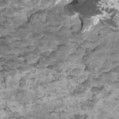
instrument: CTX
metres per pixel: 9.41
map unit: HNhu
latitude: 2.3089
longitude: -0.9891
